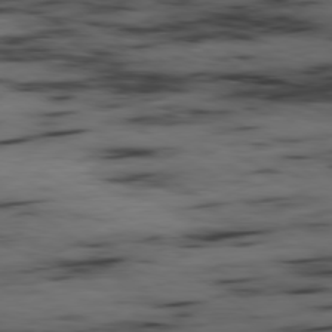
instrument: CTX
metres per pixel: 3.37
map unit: Ap
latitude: -79.2942
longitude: -73.4427
